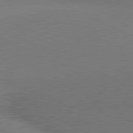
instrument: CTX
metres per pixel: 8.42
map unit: lApd
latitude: 81.0458
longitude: 144.1417
